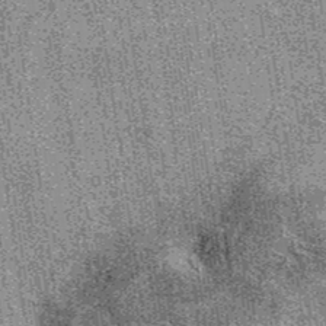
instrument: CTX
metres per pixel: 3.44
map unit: eAb
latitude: 38.7624
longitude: 107.6911
